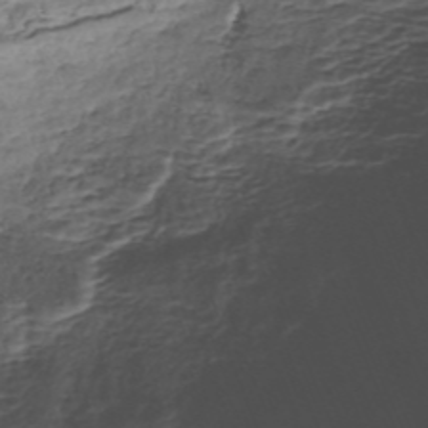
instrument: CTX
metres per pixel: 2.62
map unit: ANa
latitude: -44.9542
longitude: 104.7841
